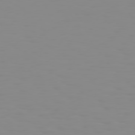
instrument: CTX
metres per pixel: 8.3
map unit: Hpe
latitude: 74.9514
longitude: -128.2333
